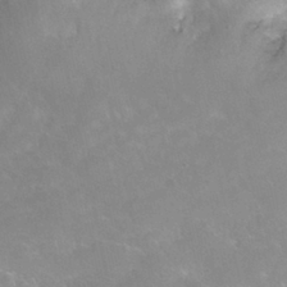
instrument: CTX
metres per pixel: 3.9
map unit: Nhu
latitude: 28.1767
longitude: -63.3104
